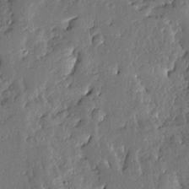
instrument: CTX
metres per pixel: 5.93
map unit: Ave
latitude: 13.3860
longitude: -135.7827
